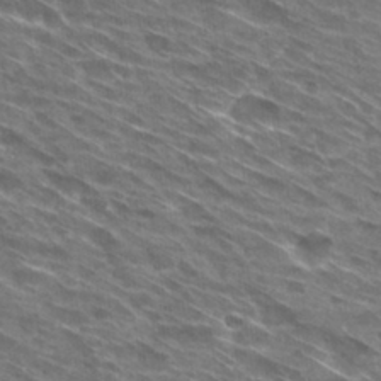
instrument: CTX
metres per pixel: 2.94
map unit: Hto
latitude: 30.0822
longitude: -44.6868
